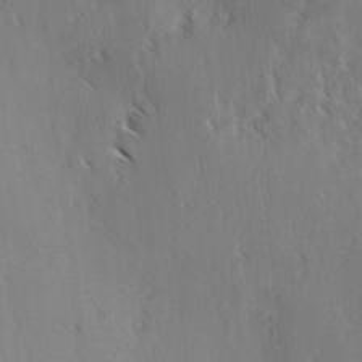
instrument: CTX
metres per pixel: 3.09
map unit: lAvf
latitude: -4.4818
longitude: -114.2333
